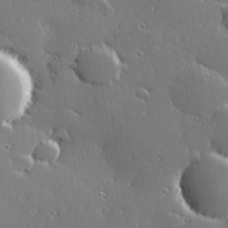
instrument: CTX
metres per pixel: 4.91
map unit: Hve
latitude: 28.3089
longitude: -92.8002
